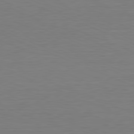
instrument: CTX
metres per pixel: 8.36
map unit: Hpe
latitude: -81.6911
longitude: 8.3684
